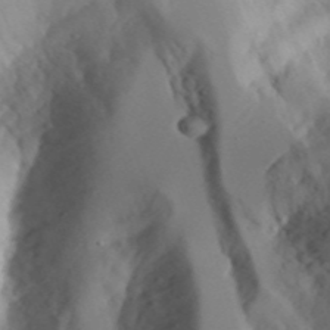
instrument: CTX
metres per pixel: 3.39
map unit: Aa
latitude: 23.9528
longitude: -131.4616
